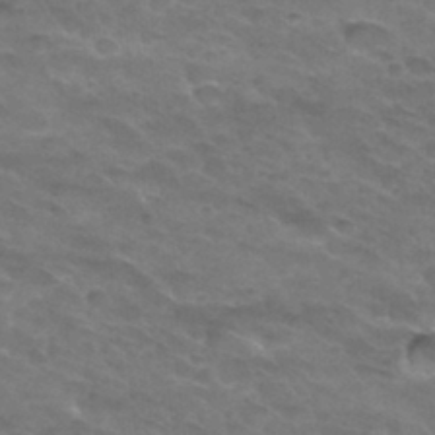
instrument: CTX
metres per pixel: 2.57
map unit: Hto
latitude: 32.4790
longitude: -46.3657
